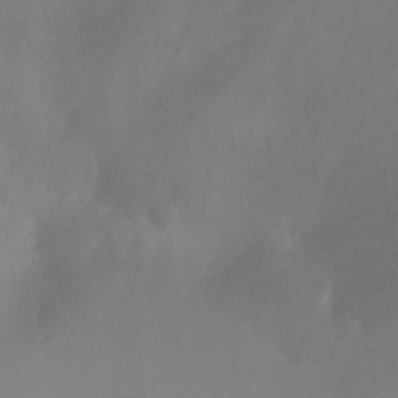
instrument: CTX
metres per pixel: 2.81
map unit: Nhu
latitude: -16.7275
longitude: -50.3845
